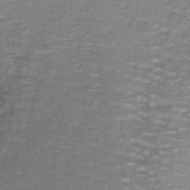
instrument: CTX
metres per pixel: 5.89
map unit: lHb
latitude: -41.7477
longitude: 58.1605
